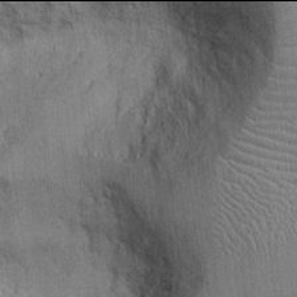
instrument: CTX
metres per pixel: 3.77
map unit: Ht
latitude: -2.0094
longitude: -14.1389
